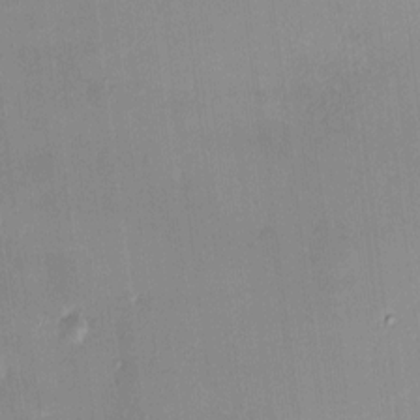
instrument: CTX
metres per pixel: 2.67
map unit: HNhu
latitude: 7.2726
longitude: 7.4832
